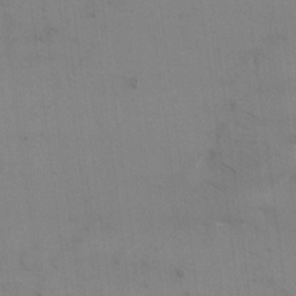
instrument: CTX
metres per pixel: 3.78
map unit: eHh
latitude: 18.1577
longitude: -67.2159
